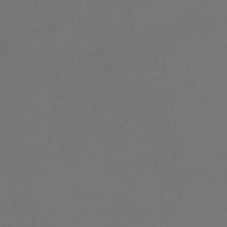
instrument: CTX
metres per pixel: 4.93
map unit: lHb
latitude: -46.9730
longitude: 68.7652
